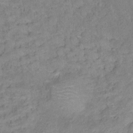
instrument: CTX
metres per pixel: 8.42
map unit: Ht
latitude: 12.6869
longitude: -39.9717
